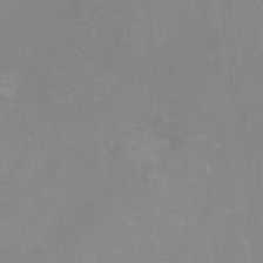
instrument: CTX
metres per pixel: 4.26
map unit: HNhu
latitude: -1.1243
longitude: -4.3278
